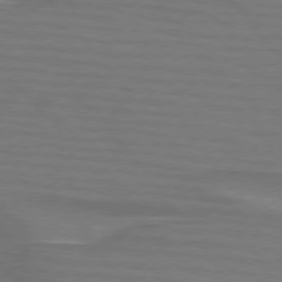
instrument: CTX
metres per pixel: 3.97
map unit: lApd
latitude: 75.4049
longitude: -80.9136
